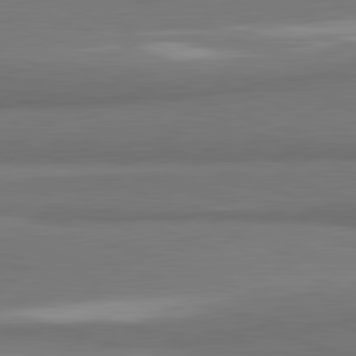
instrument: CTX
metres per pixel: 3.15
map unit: lApd
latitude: 81.8961
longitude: 174.0283
